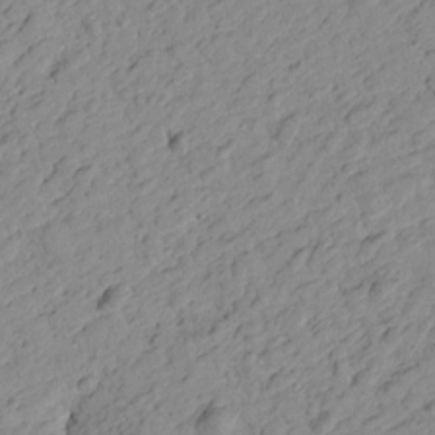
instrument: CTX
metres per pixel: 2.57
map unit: Htu
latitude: -0.4818
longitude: -175.2348
